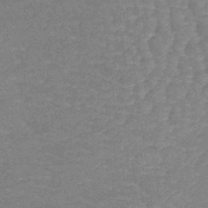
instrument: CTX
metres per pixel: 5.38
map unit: lHb
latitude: -41.0486
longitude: 66.4062
